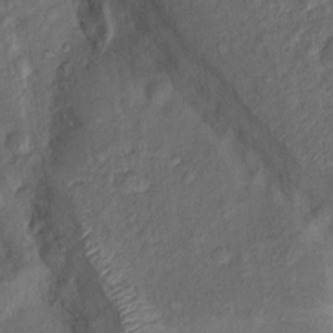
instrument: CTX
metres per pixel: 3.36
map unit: Nhu
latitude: 11.1214
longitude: -27.1592
